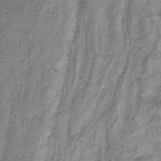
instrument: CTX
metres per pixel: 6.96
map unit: eHb
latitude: -32.6141
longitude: 67.7100
